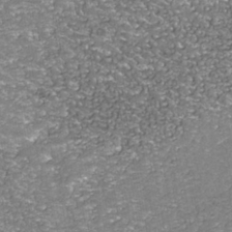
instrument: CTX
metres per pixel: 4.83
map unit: Nhu
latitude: -38.5952
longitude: -82.3656
